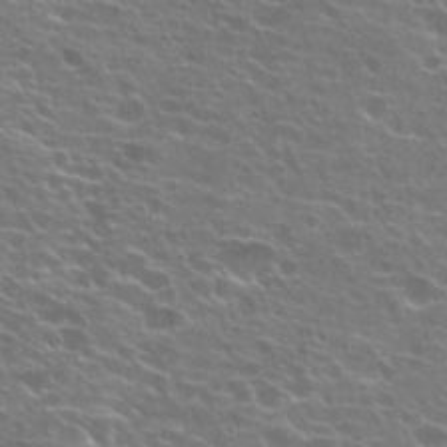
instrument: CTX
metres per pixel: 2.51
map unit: Hto
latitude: 21.7828
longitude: -40.2522
